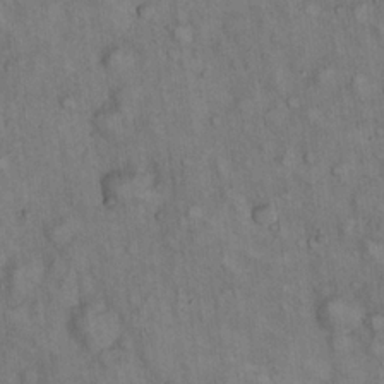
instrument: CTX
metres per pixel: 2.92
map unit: eHh
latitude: 22.5546
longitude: -61.2726
